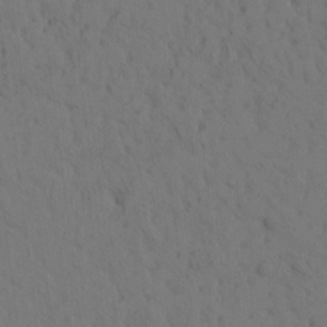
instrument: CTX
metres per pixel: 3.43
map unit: eHh
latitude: -1.2565
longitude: 17.7478
